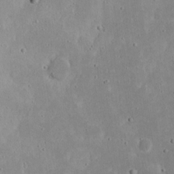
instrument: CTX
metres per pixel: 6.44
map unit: eHh
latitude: 18.0822
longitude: -72.3279
